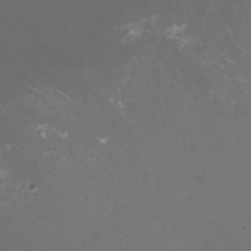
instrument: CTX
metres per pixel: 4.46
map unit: HNhu
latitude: -0.5952
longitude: -2.8758
